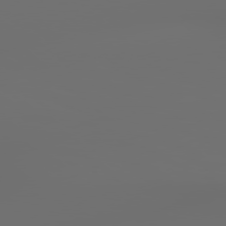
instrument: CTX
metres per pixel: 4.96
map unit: Hpe
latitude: 78.5168
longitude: 177.0486
